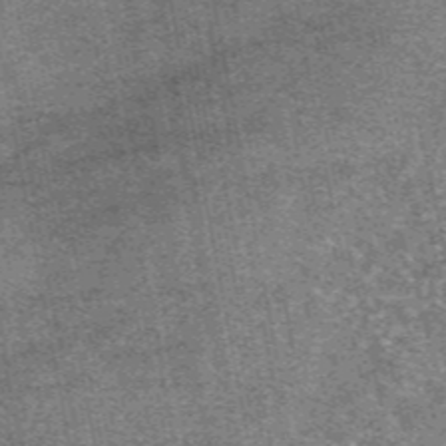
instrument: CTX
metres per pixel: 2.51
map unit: eAb
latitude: 48.1011
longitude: 104.5196
